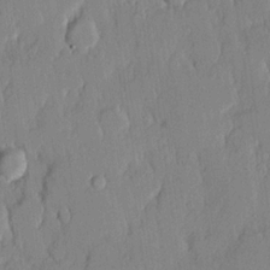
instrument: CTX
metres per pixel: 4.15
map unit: lHvf
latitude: 20.2145
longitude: 146.3873
